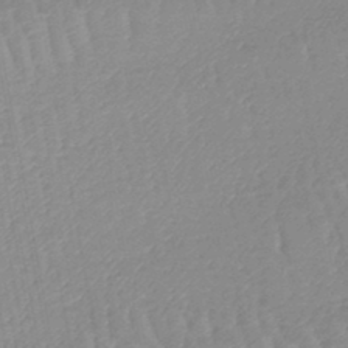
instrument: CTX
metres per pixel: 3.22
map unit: lHb
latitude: -44.7463
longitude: 77.6911
